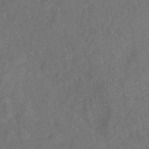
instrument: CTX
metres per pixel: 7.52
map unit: eHb
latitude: -39.5588
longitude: 77.3888
